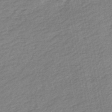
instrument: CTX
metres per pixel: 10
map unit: HNb
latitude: -49.1620
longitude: 58.9730
